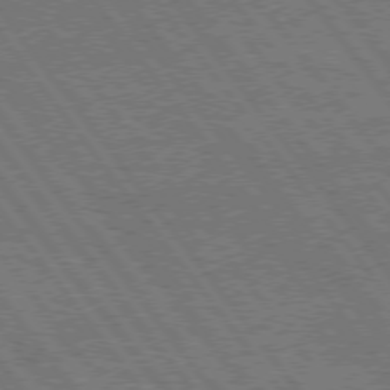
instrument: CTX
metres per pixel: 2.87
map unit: Hpe
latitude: 74.8380
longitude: -149.7450
